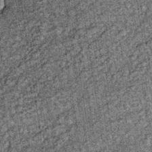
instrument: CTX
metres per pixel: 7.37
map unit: lHb
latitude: -36.4251
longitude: 67.2565
